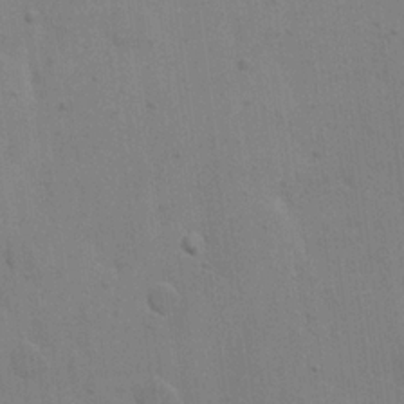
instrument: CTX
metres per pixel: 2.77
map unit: eHh
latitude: 20.3468
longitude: -62.5735
